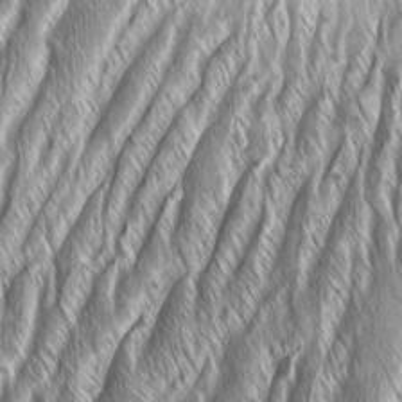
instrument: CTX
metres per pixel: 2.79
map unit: Aa
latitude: 8.3656
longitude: -130.9514
